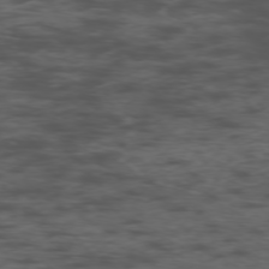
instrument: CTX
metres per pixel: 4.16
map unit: Ap
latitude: -76.3873
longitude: -82.6490
